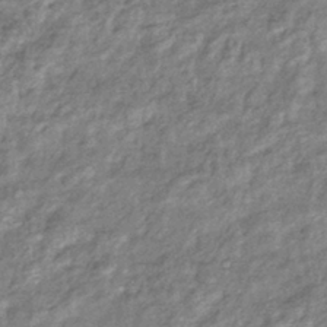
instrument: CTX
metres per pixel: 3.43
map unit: eHb
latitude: -39.8423
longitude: 81.3510
